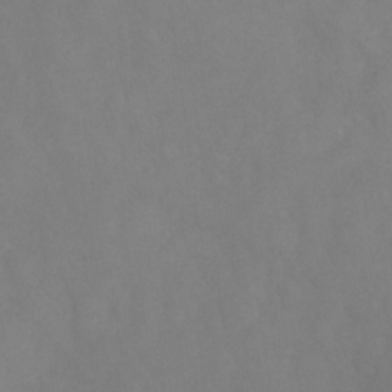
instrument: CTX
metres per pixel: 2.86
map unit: Nhu
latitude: -23.9556
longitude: -57.2159
